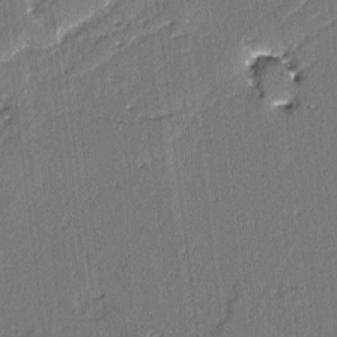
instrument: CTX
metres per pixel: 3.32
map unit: lAvf
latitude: -3.0486
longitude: -107.6316
